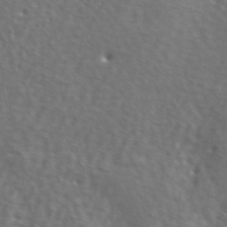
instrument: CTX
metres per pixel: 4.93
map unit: lHvf
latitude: 42.4223
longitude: -88.4412
